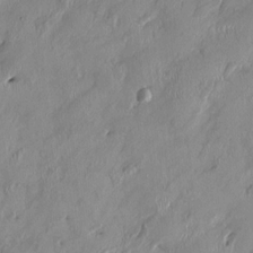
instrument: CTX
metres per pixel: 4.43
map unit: HNhu
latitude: 0.9891
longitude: -5.6316
